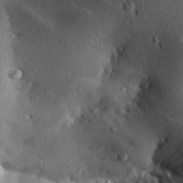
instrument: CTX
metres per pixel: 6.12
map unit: Aa
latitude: 28.1955
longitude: -131.0837
